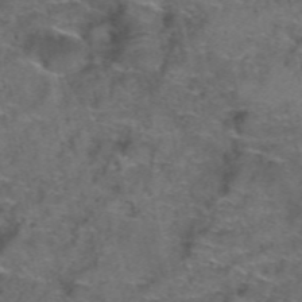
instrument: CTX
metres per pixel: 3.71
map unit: Hto
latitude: 39.5371
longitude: -41.4993
